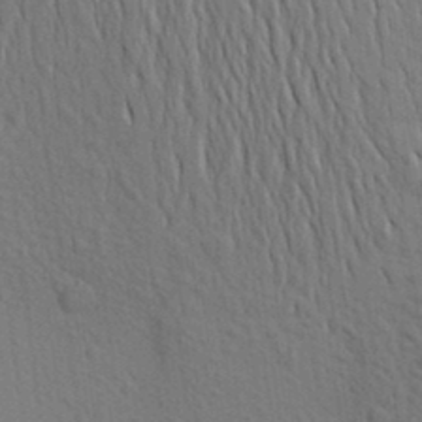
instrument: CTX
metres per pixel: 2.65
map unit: Aa
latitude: 19.8016
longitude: -143.3293
